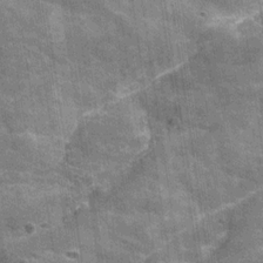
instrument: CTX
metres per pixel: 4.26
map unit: Hve
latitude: -30.5762
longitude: 93.3699
